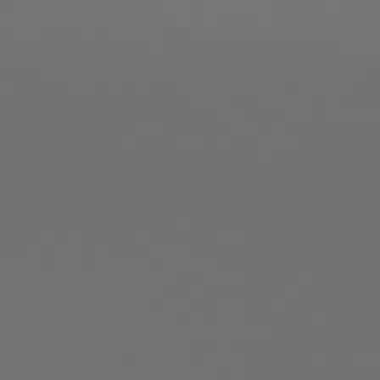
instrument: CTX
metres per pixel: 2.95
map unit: Hpe
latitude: 76.6301
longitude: -138.5735
